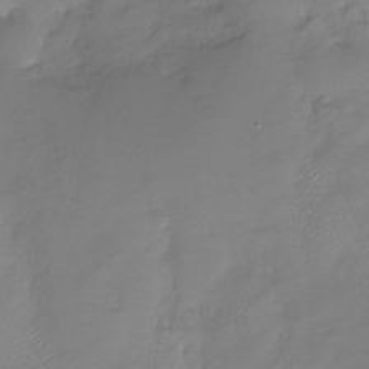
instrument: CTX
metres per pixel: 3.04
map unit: Nhu
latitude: -28.2928
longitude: -59.0836
